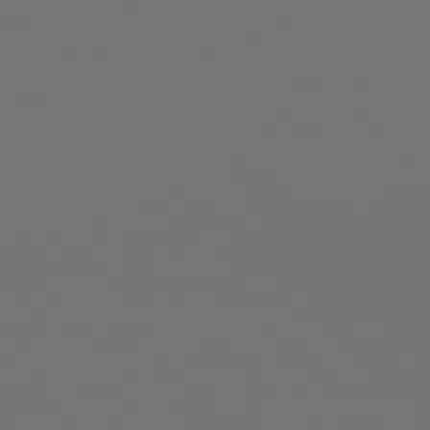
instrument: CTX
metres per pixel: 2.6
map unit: Hpe
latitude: 78.4412
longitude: 177.7478
